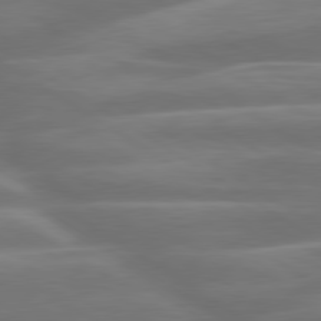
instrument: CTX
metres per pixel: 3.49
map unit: lApd
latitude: 79.8584
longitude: -127.9339
